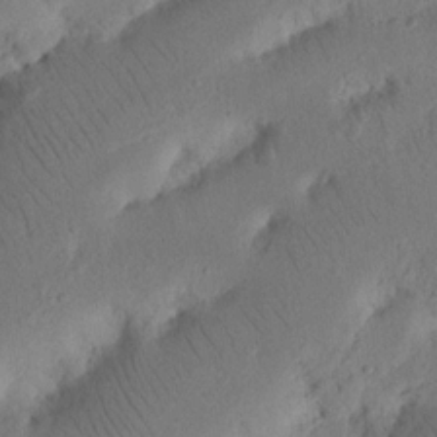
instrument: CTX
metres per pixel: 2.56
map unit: Nhu
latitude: 16.4034
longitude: -75.2159
